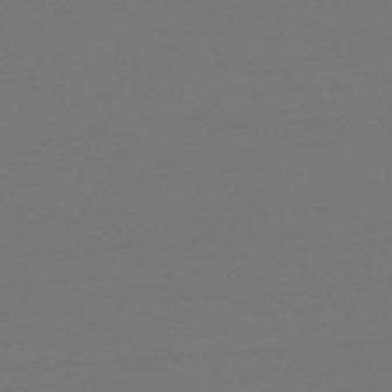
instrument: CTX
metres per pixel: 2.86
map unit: HNb
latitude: -51.9367
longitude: -43.2726
